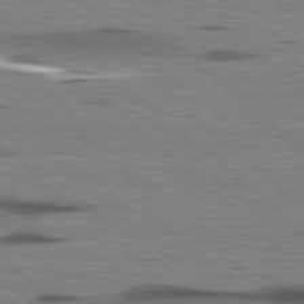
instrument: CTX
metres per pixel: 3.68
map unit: lApd
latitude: 78.4412
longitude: -49.2348
